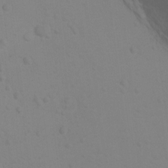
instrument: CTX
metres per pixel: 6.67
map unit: Ht
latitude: 3.2915
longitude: -28.6490
